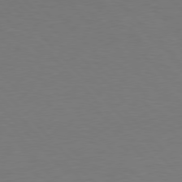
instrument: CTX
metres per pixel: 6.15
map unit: Hpe
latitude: 76.7057
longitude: -155.8016
